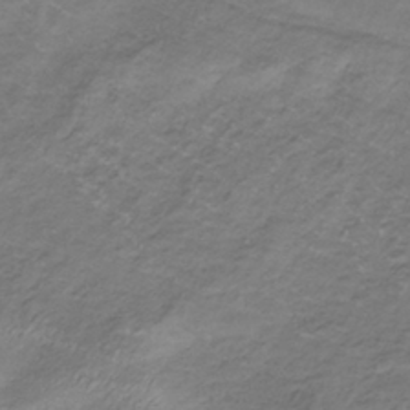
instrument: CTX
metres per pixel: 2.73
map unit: lHb
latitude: -34.4629
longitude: 67.8233
